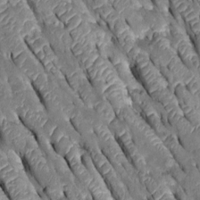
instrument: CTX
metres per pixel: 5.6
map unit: Htu
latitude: -0.0850
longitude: 148.2740
